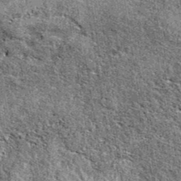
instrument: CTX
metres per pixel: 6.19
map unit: eAb
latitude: 38.3467
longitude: 105.6344
